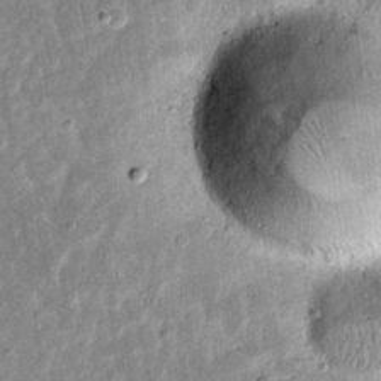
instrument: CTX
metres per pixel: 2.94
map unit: eHh
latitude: 17.6883
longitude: -70.8758
